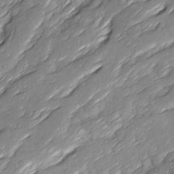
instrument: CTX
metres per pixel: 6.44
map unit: Ave
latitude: 15.8773
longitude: -136.9514
